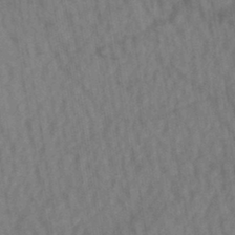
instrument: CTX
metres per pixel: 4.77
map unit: lHb
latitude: -43.3320
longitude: 72.8975
